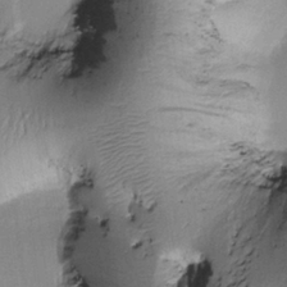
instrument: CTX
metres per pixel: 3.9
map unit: Htu
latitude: 0.0633
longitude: 173.0297
